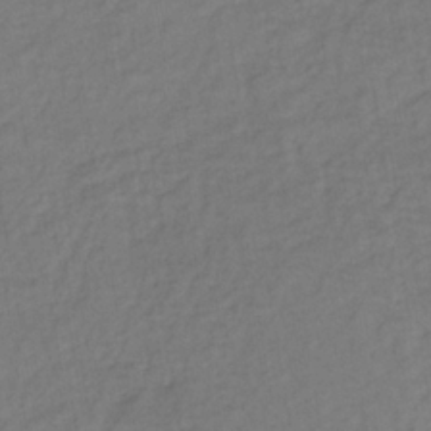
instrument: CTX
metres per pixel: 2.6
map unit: lHb
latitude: -35.6533
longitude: 64.7841
